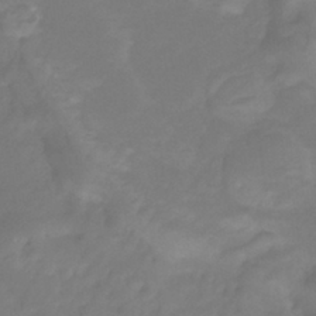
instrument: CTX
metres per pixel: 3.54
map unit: eHb
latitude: -31.5399
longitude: 74.6708
